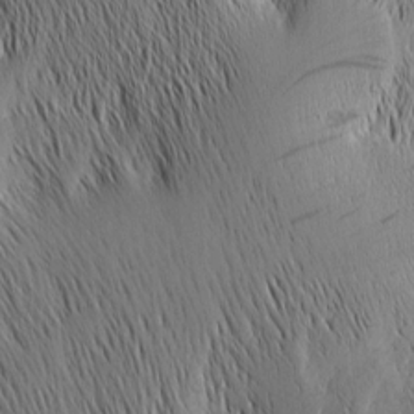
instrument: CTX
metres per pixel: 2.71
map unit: Nhu
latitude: -5.0675
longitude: -150.3278
